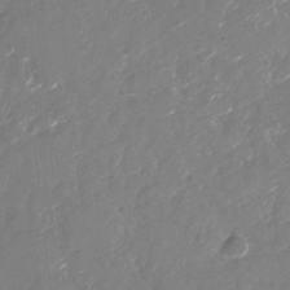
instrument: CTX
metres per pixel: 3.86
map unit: Nhu
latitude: -26.6329
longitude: -73.8206
